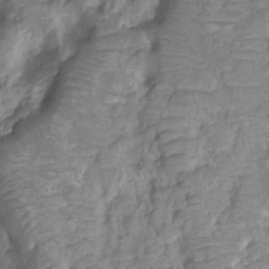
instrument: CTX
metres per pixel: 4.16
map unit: HNhu
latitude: -20.7274
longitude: 84.9730
